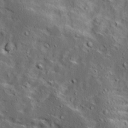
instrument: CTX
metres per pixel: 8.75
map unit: Ave
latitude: 15.4994
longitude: -138.4790
